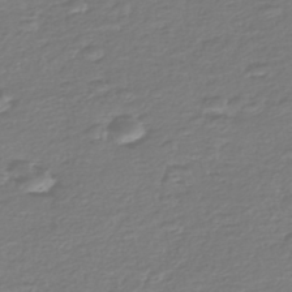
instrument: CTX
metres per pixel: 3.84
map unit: Nhe
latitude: -46.5762
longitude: -171.8205
